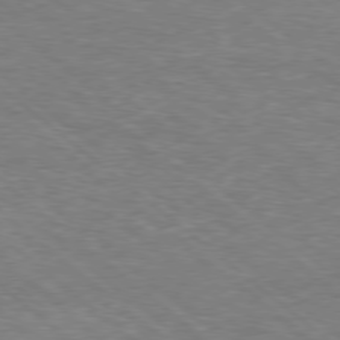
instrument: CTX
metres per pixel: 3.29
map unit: Hpe
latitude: -78.8219
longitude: 17.5588
